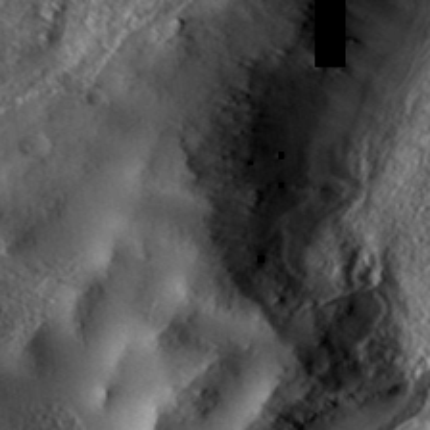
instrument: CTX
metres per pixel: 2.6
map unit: ANa
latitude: 38.9325
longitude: -91.4615
